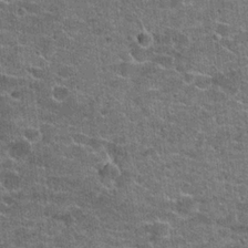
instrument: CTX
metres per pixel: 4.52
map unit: Hto
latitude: 21.1781
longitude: -43.6883
